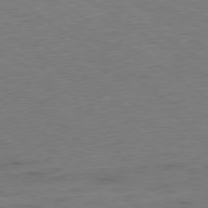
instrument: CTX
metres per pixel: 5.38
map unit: Hpe
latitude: -79.4265
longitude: 9.7855
